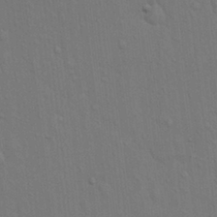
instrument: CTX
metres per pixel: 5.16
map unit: Hto
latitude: 15.0081
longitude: -57.7638
